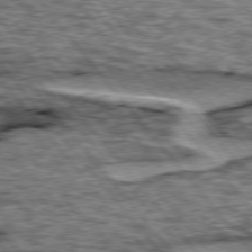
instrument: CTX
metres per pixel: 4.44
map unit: lApd
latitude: 76.1577
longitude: -71.0836
